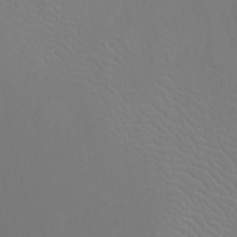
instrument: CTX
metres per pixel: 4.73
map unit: Htu
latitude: -12.4251
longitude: -71.0269
